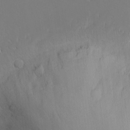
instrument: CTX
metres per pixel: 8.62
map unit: eHh
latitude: -4.5384
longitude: -80.5924
